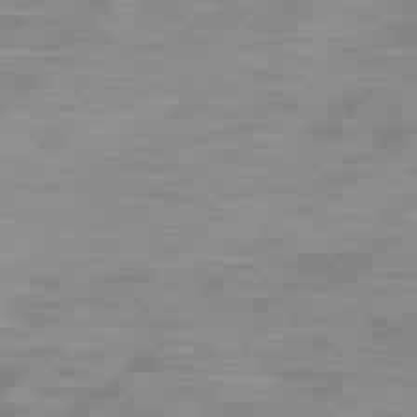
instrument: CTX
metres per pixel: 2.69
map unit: Hpe
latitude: 74.6302
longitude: -129.4237
